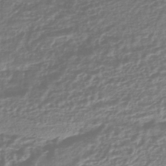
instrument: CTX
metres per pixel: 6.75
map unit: HNhu
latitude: -45.1620
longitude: 98.1417
